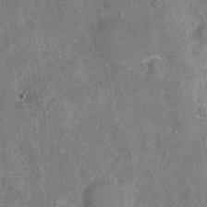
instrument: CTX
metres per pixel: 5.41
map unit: Nhu
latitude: -18.3873
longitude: -56.2900
